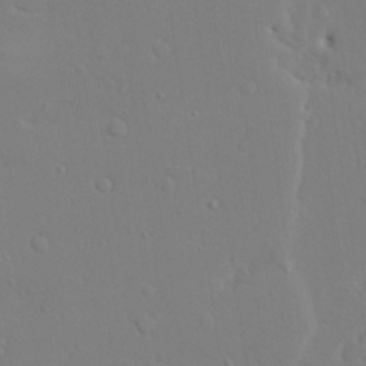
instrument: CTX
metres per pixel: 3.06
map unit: lAvf
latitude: 27.8583
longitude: -107.7072
